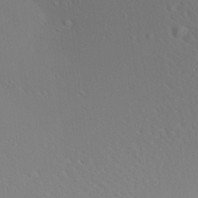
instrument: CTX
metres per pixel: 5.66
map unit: Aa
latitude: 12.5546
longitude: -142.7246
